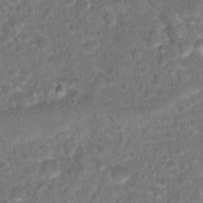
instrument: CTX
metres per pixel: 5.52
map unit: Hto
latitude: 17.7639
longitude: -40.2144
